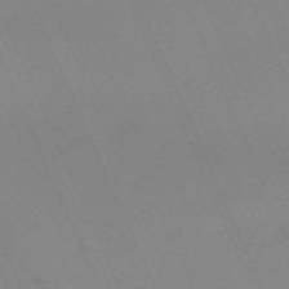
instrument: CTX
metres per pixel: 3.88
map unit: Nhu
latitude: -67.5777
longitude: 38.8786
